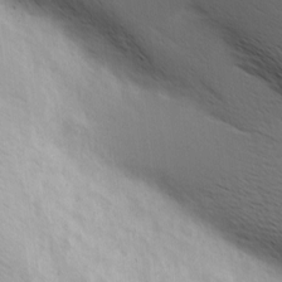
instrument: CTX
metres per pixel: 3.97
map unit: Hve
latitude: 2.6490
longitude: -123.5938
